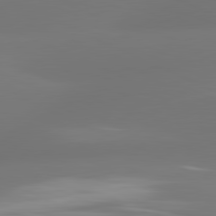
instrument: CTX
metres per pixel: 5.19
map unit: lApd
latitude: 81.3671
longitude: -165.5749
